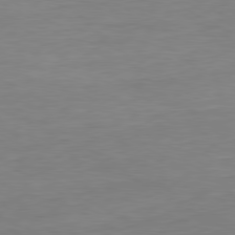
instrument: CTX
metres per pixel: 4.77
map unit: Ap
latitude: -80.5196
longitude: -61.8772
